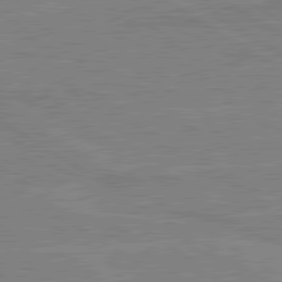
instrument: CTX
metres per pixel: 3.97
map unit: lApd
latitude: 80.4601
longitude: 123.6533
